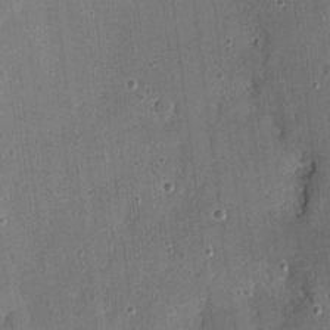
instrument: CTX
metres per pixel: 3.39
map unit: eHh
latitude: 3.9339
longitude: -70.9891
